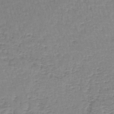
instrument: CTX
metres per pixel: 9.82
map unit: lHb
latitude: -44.2551
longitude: 58.8030
